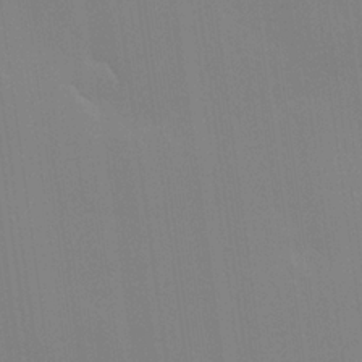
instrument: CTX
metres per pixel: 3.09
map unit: Hve
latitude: 24.9702
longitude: -92.5168
